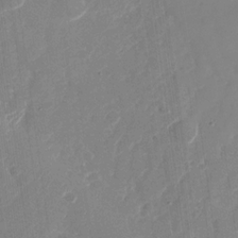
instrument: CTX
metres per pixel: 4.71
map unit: Nhu
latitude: -28.0472
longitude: -64.1956
